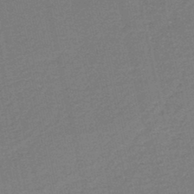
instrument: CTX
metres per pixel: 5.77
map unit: HNb
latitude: -38.4062
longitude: 54.5196
